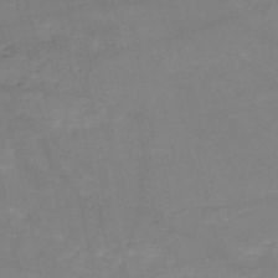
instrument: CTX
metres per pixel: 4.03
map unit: HNb
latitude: -50.3495
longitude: -39.3482
